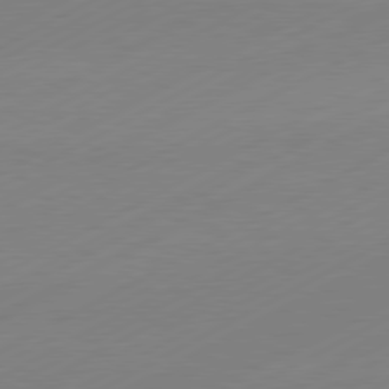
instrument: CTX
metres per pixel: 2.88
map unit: Hpe
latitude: -81.5399
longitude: 13.8611
